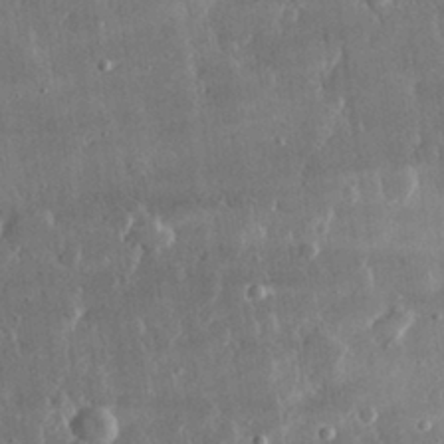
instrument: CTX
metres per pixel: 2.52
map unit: lHvf
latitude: 30.5924
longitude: -93.2159
